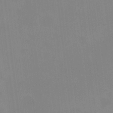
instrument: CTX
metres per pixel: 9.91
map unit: HNhu
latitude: 3.1403
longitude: 9.1809
